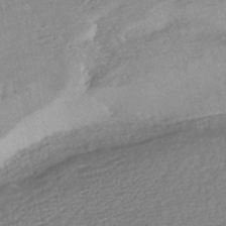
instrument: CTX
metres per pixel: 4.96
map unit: HNhu
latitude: -44.8219
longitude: 101.5588
